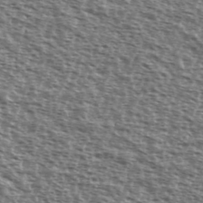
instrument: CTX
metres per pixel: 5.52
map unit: Ave
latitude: 39.0080
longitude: -111.5938
